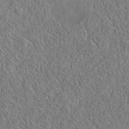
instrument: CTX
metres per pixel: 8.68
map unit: eAb
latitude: 35.7638
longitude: 111.8422
